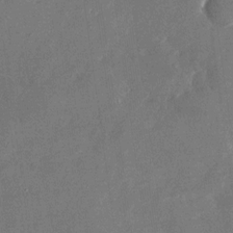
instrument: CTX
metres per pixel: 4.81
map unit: Nhu
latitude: -28.3117
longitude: -76.3467
